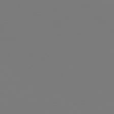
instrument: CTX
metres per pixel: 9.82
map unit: Hpe
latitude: 76.8569
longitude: -162.1011
